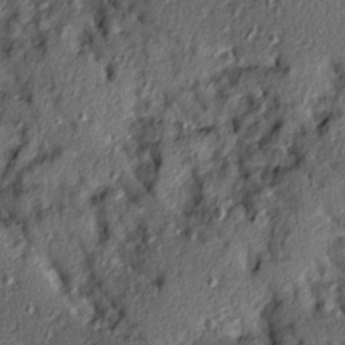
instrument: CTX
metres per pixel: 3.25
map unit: Ave
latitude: 10.2901
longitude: -101.9906
